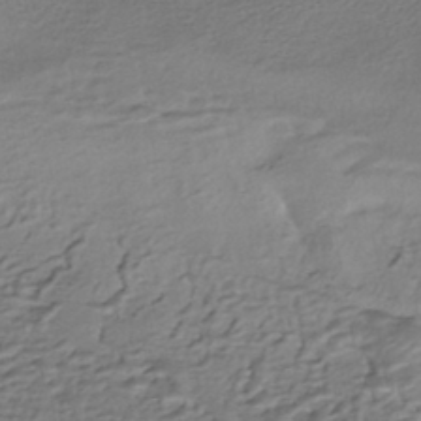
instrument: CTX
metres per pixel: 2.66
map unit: HNhu
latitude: -43.7288
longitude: 97.6533
